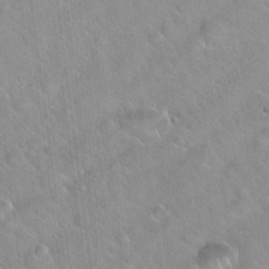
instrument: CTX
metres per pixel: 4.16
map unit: Hto
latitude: 20.2523
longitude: -53.5749
